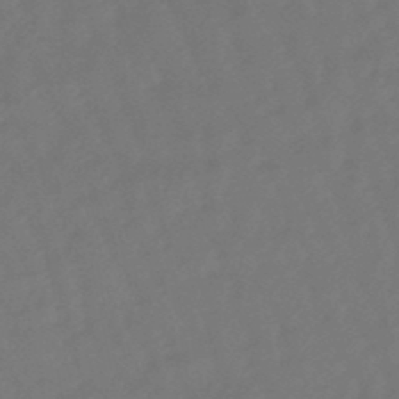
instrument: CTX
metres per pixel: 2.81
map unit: eHb
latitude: -47.3509
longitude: 81.6722
